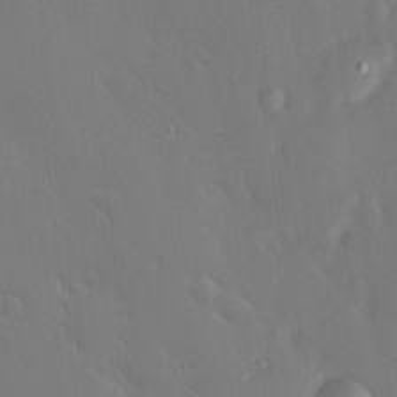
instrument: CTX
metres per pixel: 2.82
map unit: Hve
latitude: 19.3670
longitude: 150.1228
